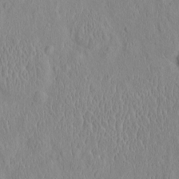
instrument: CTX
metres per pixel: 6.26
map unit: eHh
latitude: -2.3117
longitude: 19.2376
